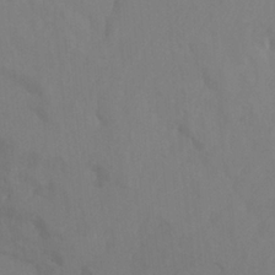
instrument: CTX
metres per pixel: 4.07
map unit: Nhu
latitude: -13.3888
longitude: -66.1011
